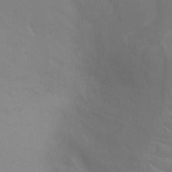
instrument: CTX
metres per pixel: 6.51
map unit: Ht
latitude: -4.8030
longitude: -24.9135
